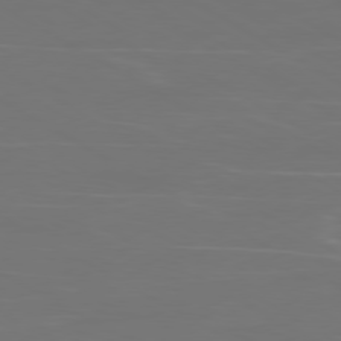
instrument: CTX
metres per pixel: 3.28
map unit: Ap
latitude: -80.5574
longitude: -60.6490
